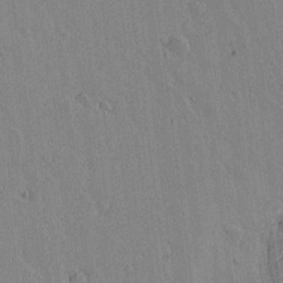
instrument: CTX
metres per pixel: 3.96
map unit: lAvf
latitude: 15.0270
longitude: -125.2914
